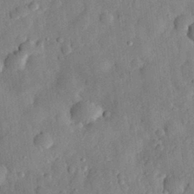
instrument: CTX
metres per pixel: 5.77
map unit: eHh
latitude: 30.0822
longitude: -75.9339
